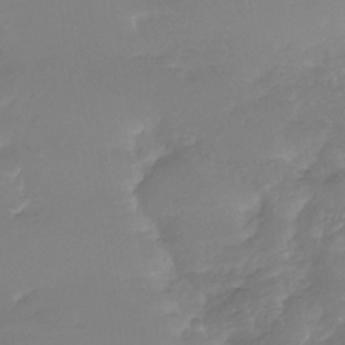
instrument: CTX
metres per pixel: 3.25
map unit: Nhu
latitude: -29.5966
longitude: -63.5749
